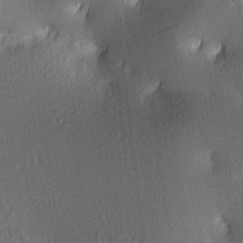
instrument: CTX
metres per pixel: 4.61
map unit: lAa
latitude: 3.3670
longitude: -116.3656
